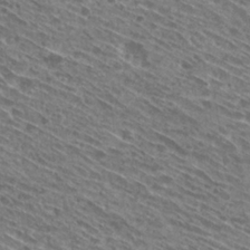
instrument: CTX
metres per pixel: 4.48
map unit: Hto
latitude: 28.6868
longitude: -44.7813
